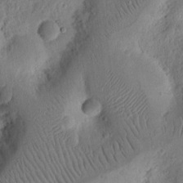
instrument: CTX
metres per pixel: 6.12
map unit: Ht
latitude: 11.6694
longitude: -74.9325
